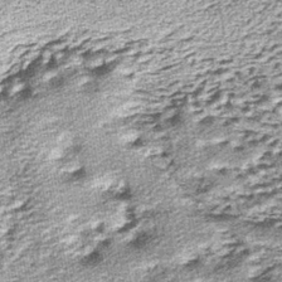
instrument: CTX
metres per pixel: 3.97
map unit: lHb
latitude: -39.9556
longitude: 65.0298
